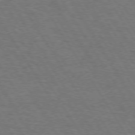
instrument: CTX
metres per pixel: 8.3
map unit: Hpe
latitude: 73.0081
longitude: -123.6883
